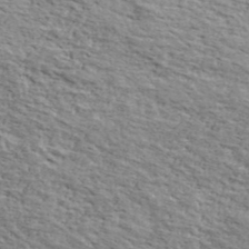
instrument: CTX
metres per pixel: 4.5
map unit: Ave
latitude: 41.1592
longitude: -110.0444
